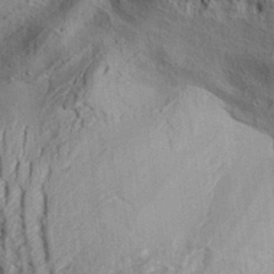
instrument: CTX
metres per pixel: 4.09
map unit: Aa
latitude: 32.6113
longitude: -137.2159
